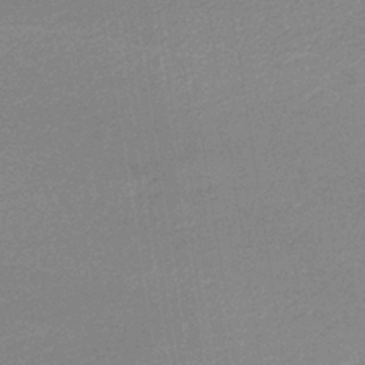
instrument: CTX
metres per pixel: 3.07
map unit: HNb
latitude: -37.0864
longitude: 56.8597
